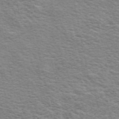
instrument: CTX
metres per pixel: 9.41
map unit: ANa
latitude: 48.8569
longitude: -74.9514
